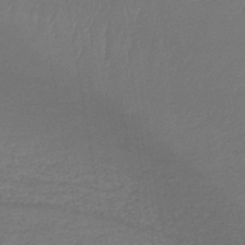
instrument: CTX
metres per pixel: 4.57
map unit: lHb
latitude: -43.1809
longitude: 60.0283
